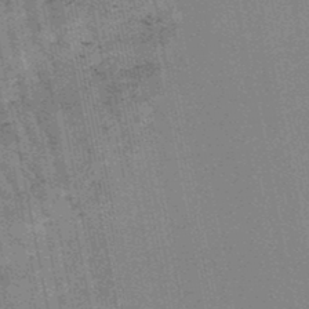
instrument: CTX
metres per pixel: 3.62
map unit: lHb
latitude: -47.5966
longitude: 78.0850
